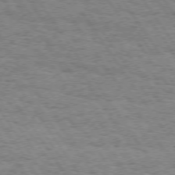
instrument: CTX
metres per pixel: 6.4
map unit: Hpe
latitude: 73.5749
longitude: -131.1026
